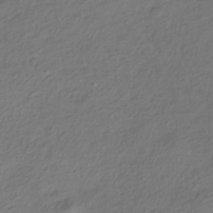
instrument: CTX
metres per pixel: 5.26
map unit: HNhu
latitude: -41.4832
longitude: 106.9542
